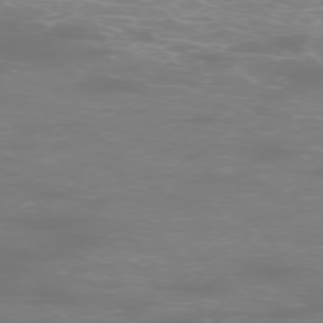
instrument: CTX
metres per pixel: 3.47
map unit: Ap
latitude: -76.7841
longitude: -62.4790
